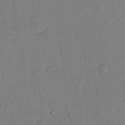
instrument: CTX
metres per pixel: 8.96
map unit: Nhu
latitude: 26.4601
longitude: -73.3671
